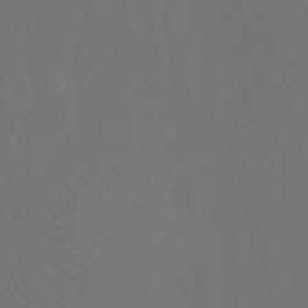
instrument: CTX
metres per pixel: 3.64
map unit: Htu
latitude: -13.5210
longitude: -47.8773
